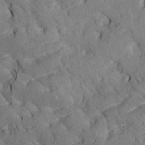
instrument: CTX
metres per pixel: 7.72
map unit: Htu
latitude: 0.6490
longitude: 179.4265
